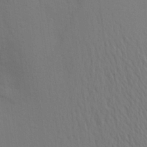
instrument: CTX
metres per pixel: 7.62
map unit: Aa
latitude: 26.5735
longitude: -145.7827
